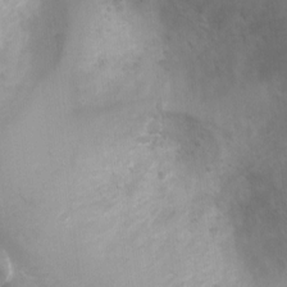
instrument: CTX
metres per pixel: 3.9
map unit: Ht
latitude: -3.7288
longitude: -28.8191
